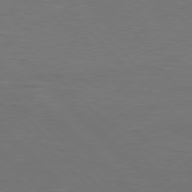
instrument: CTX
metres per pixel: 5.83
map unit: Hpe
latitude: 77.9528
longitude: -163.8962
